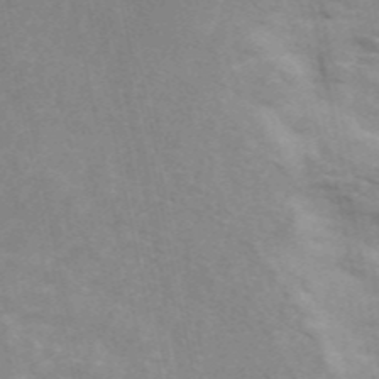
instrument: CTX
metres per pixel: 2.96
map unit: ANa
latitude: 45.6883
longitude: 25.7100
